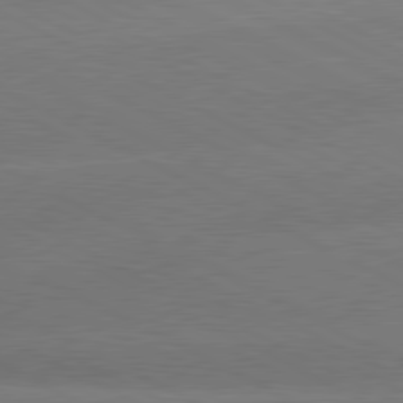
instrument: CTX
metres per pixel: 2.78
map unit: lApd
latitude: 80.5168
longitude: -151.6316
